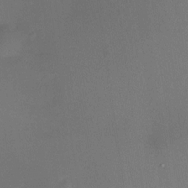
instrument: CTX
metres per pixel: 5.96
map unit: HNhu
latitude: 6.4979
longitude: 9.1998
